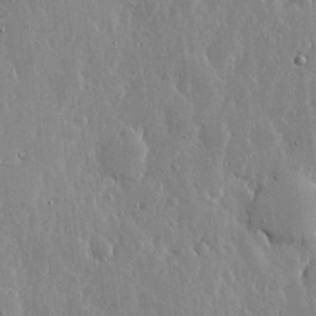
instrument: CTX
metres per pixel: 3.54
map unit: lHvf
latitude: 18.5734
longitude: -115.7449
